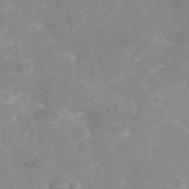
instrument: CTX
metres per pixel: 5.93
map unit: eAb
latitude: 45.7827
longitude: 124.6896
